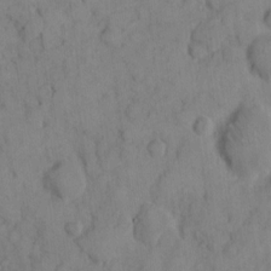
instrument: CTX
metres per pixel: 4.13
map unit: eHh
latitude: 8.0633
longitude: -64.6868
